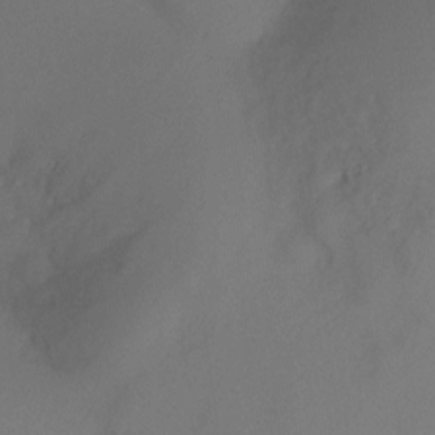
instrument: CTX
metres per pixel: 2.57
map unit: Ht
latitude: -10.6896
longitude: -28.8569
